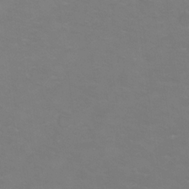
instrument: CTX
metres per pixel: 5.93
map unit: Ht
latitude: 1.5938
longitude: -32.9703
